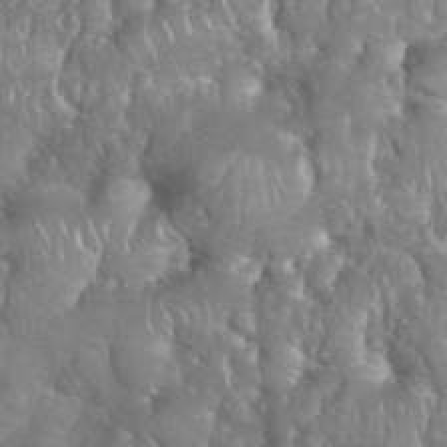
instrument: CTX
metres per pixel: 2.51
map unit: eHh
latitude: 39.5371
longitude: -57.9339
